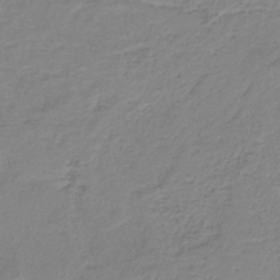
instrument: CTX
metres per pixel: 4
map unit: HNb
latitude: -41.4265
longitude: 50.2928
